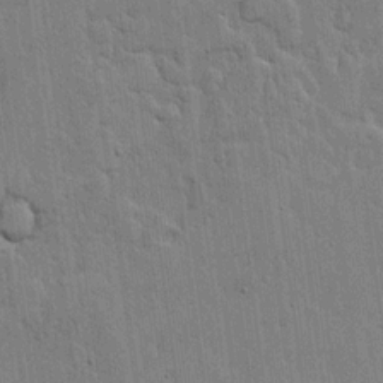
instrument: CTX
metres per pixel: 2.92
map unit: lHvf
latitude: 17.4237
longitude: -116.3278
